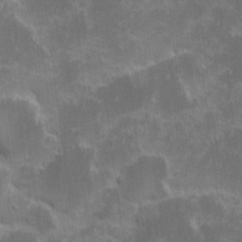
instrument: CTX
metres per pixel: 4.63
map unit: eHh
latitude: -1.7289
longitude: -86.1955
